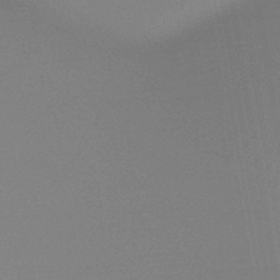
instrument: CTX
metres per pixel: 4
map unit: HNb
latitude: -44.2173
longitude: -44.6868
